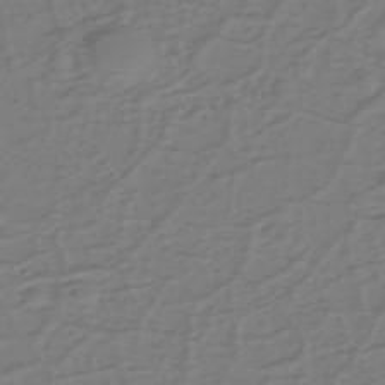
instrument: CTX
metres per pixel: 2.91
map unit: eHh
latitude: -39.7289
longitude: -27.5371
